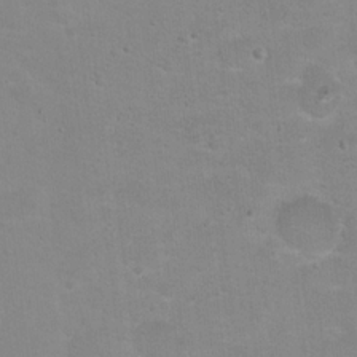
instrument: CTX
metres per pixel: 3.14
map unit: Hto
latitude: 16.6302
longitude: -39.0647
